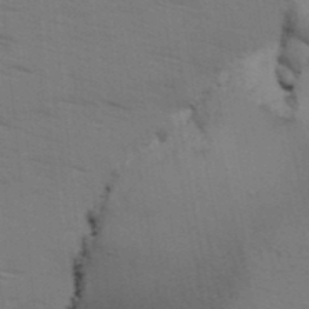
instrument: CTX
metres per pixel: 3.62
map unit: Ave
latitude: 14.4601
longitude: -102.6868
